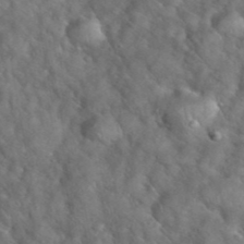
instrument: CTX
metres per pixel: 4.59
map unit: eHh
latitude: 39.5182
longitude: -57.6127
